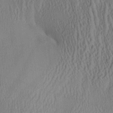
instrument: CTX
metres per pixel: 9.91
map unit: Aa
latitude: 25.7449
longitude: -134.3278
